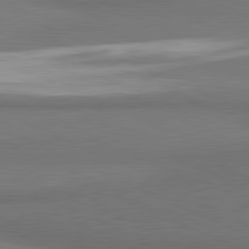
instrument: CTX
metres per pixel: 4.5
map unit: lApd
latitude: 81.5749
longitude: 174.5573
